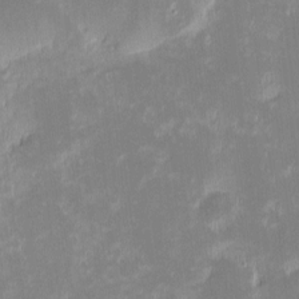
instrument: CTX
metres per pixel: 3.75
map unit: eHh
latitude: -1.7856
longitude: -84.6113
